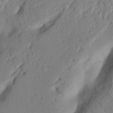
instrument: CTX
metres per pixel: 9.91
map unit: Nhu
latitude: 20.2145
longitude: -76.6490
